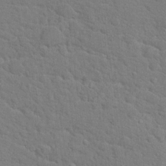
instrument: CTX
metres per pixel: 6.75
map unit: Hto
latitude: 18.5923
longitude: -34.8191
